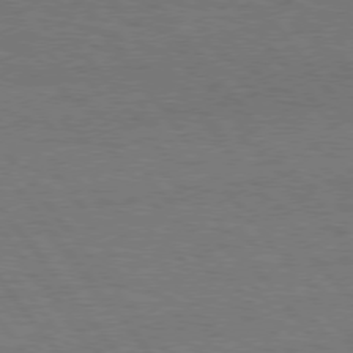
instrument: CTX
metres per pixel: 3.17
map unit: Hpe
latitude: 75.8017
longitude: -136.8002
